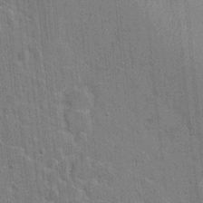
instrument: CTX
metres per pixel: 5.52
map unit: Hto
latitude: 15.8395
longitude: -34.4223
